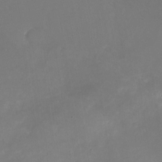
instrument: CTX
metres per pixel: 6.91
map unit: Nhu
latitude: -23.3510
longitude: -70.2900
